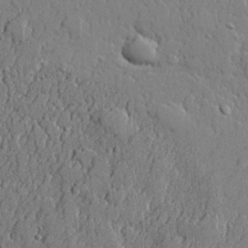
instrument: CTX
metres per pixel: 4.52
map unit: lHvf
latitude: 21.6883
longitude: 144.1228
